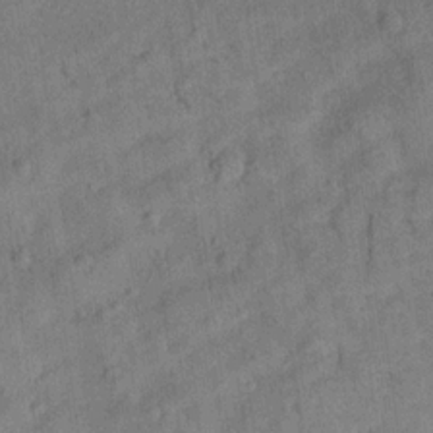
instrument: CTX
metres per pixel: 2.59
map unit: Aa
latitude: 20.4034
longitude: -141.1592
